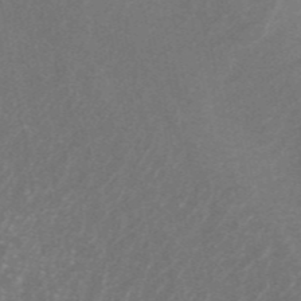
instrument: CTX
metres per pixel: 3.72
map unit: ANa
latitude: 44.8191
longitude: 25.1809
